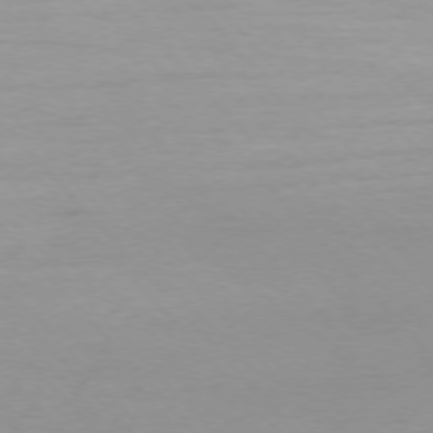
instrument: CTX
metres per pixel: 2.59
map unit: Ap
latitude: -76.3684
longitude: -71.6316
